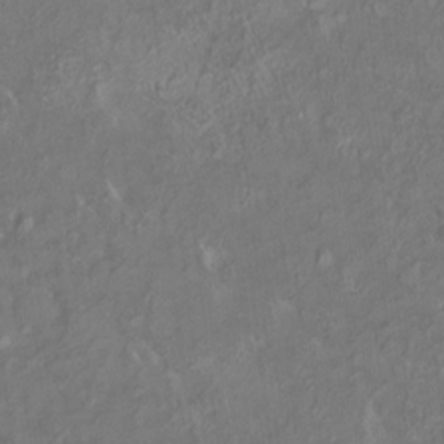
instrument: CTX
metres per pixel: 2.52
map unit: HNhu
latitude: 5.3482
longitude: 10.0094
